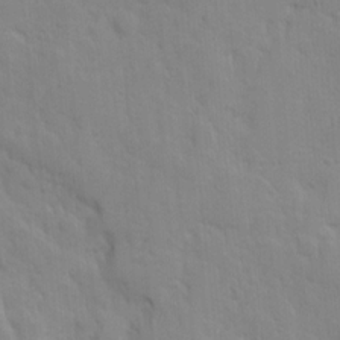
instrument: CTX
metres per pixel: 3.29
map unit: Ave
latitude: 9.9717
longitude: -104.1200
